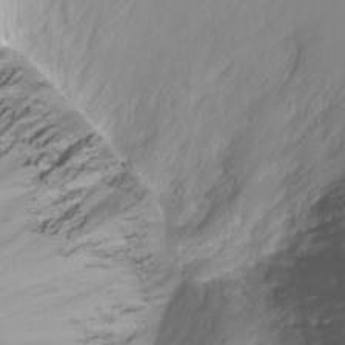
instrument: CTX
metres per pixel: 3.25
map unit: Ht
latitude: -8.3306
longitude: -36.1767
